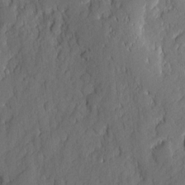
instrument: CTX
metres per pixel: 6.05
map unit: eHh
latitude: 6.1389
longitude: -76.2900
